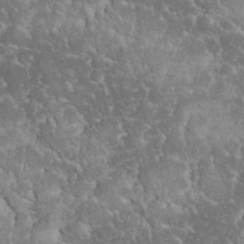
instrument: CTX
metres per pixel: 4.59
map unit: eHh
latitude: 32.6490
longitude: -64.2334
